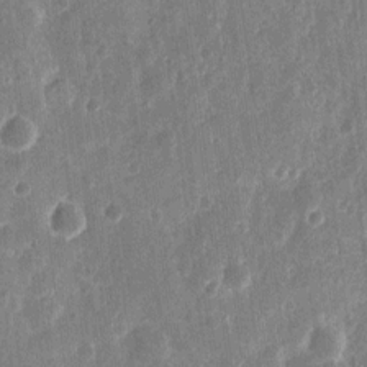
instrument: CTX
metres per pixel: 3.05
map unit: eHh
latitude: 11.1214
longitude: -72.9892
